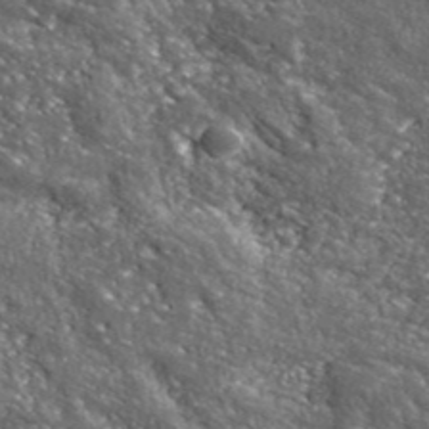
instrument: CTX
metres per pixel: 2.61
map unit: eHh
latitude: 42.5546
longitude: -90.4601
